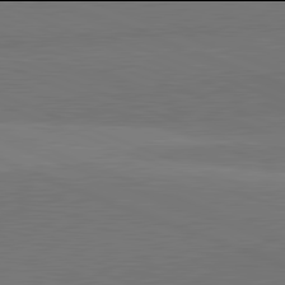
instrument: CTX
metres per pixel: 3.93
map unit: lApd
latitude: 81.9906
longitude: 149.0109
